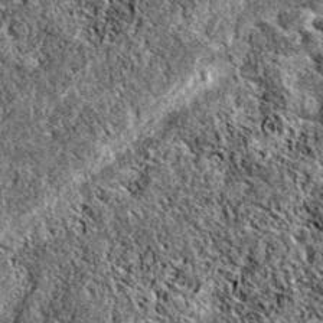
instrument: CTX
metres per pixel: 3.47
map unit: eAb
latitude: 37.8772
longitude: 111.3132
